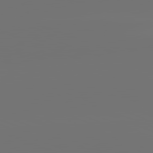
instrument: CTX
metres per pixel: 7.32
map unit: lApd
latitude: 82.0255
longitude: -154.4979
